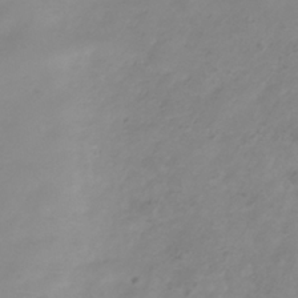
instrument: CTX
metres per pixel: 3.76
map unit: Hve
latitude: -33.5966
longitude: 91.6344
